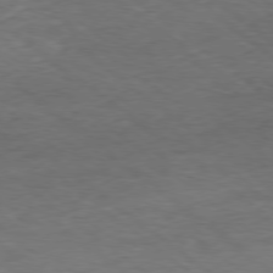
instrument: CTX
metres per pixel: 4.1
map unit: Ap
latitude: -79.0486
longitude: -90.9892
